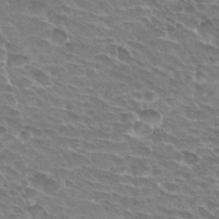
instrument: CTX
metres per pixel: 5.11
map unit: Hto
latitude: 30.0444
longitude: -42.2523
